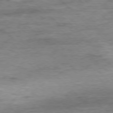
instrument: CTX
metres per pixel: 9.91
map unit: Ap
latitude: -77.9745
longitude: -88.6113
